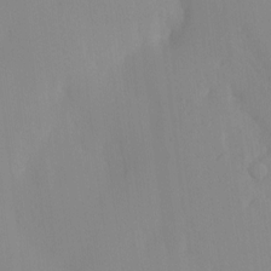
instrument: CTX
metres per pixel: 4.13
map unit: HNhu
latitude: 6.4223
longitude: -4.1578
